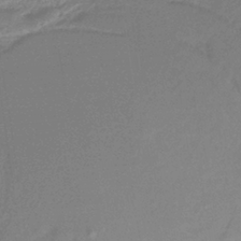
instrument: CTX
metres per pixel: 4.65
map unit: lHb
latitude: -37.3320
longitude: 58.4440
